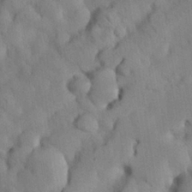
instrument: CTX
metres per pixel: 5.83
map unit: Nhu
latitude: 26.3467
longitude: -72.1767
